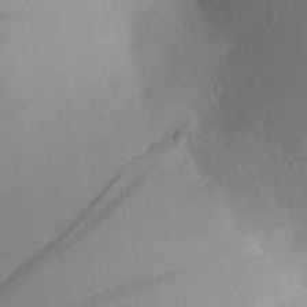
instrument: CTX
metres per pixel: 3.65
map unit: Aa
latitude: 21.0648
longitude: -146.7813
